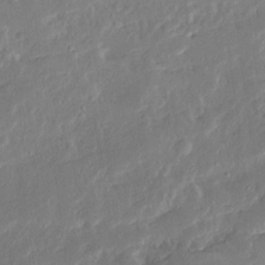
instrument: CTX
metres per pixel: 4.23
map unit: Ave
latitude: 15.2348
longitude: -138.2333
